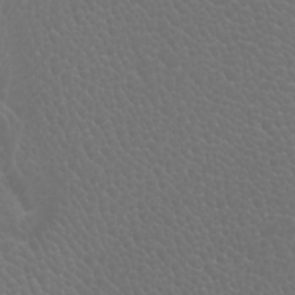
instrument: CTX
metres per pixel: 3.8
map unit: Htu
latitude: -1.0487
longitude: -76.4412
